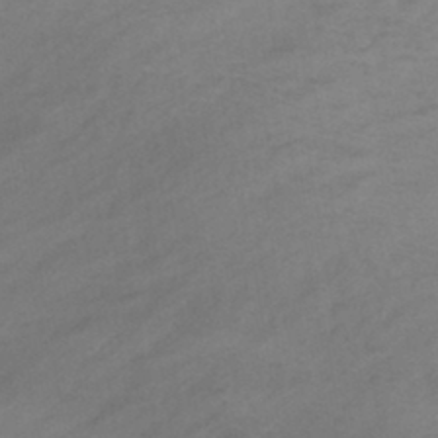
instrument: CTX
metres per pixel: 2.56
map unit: eHb
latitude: -42.6707
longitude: 84.9919
